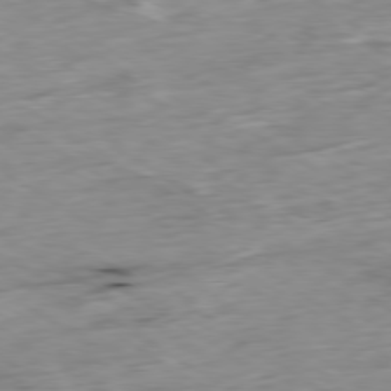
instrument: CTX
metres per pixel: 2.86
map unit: Ap
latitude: -79.8422
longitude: -88.8002
